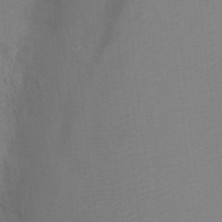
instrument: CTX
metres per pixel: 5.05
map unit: Ht
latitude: -3.7288
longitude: -27.9906
